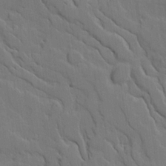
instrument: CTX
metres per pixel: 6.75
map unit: Ave
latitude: 18.4601
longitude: -128.6301
